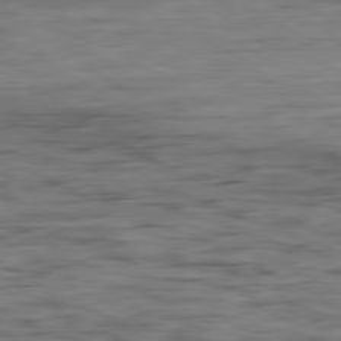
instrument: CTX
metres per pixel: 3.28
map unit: Ap
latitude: -81.1620
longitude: -96.4412
